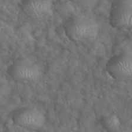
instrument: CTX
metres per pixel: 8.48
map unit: eHh
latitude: 39.3293
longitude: -57.3481
